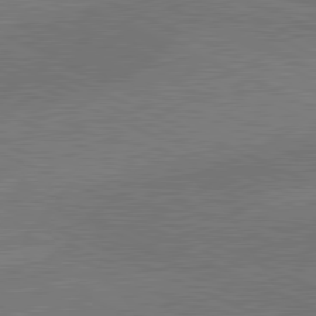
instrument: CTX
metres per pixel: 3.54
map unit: lApd
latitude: 80.9514
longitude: 123.1242
